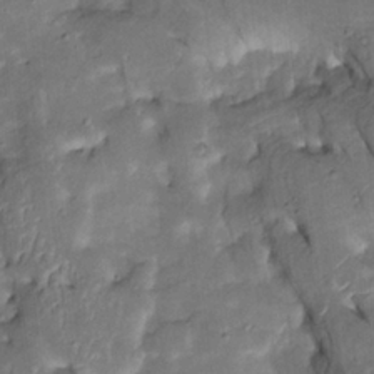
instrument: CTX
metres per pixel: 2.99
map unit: Htu
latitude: 0.0255
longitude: 148.7275
